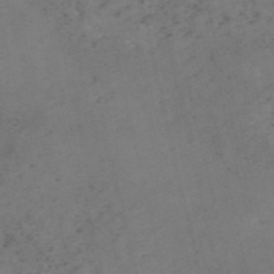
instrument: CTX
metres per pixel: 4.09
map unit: HNb
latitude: -55.2376
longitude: -48.1389
